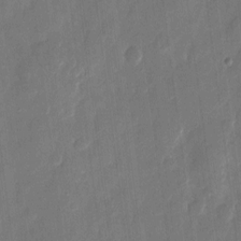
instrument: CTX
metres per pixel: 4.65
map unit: eHh
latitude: 10.2712
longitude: -70.7624
